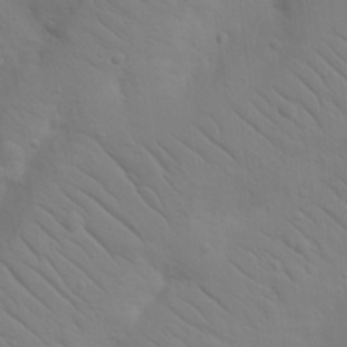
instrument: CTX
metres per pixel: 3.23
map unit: Nhu
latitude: 23.1592
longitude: -73.7828
